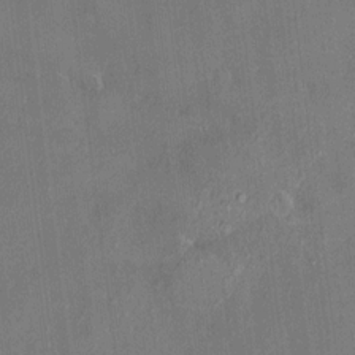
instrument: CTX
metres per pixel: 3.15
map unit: HNhu
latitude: 3.1592
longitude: 8.3495
